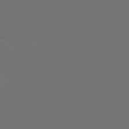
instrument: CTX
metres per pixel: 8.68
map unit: Hpe
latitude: 75.8772
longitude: -129.0836
